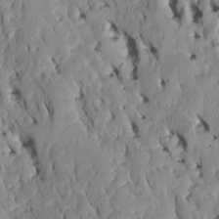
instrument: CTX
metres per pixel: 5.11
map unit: Htu
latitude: -8.0472
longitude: 145.5021
